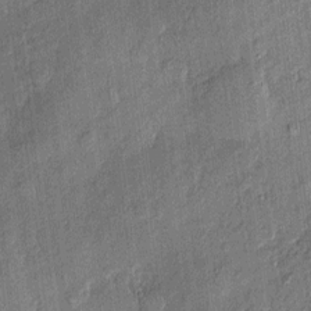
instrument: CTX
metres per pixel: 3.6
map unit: eHh
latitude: 4.2333
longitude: -74.2712
